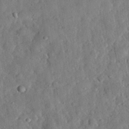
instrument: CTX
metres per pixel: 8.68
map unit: eHh
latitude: 31.5749
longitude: -76.7057
